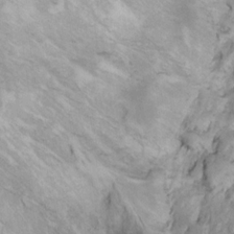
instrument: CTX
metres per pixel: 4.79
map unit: Ht
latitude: 11.4049
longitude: -32.1389
